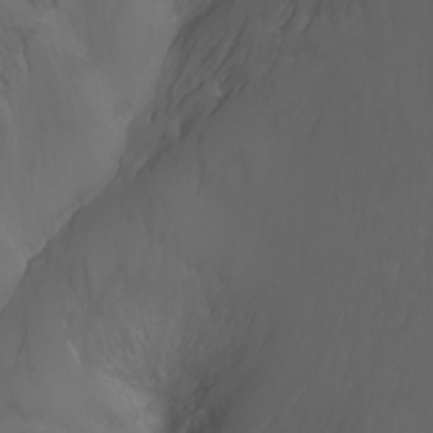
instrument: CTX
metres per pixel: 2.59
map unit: Nhu
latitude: -6.7274
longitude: -76.2900
